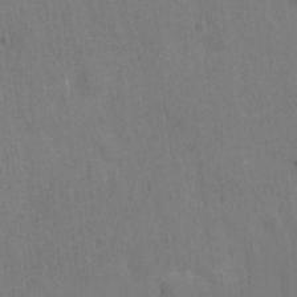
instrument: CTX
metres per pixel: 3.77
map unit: Hto
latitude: -0.5007
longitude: -34.1388
